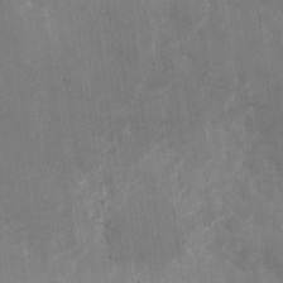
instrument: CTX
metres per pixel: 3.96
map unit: Nhu
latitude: -27.5966
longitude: -74.7813
